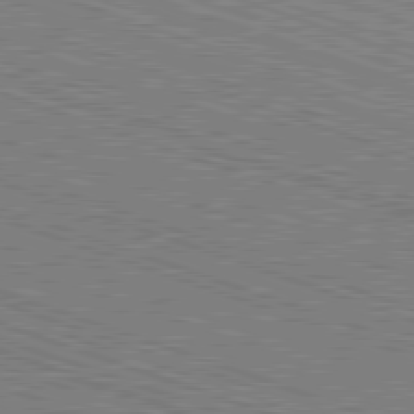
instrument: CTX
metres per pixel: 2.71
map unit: Hpe
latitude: -82.7463
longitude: 8.3117
